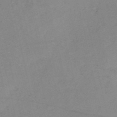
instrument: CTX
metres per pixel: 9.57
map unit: HNb
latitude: -54.5007
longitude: -42.0255
